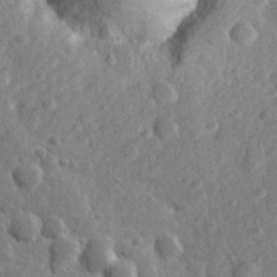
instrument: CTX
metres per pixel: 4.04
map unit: lHvf
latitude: 23.5560
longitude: 144.0094
